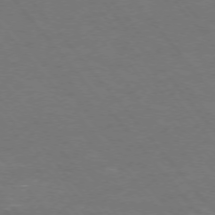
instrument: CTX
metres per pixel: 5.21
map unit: Ap
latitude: -75.9367
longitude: -69.4804
